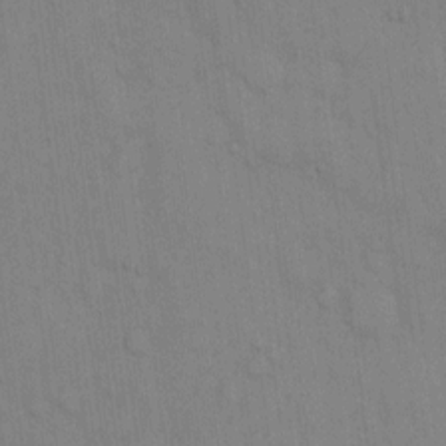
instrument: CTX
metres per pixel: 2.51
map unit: Hto
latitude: 13.4993
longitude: -61.4048
